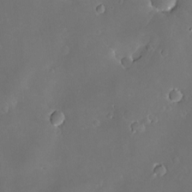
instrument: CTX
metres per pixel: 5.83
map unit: Hve
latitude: -10.2740
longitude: 174.8407
